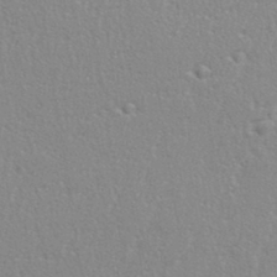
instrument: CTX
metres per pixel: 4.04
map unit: eHh
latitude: 34.1955
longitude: -132.3278
